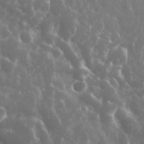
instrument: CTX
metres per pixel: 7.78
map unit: eHh
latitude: 35.1214
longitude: -58.2900
